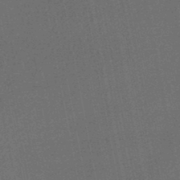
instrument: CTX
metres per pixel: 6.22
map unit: HNhu
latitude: -47.5966
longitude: 99.2187
